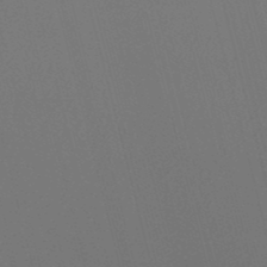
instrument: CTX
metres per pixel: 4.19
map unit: lHb
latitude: -48.0472
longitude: 61.1809
